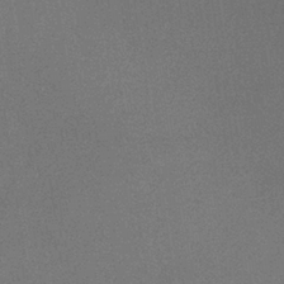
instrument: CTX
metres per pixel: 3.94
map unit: lHb
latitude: -35.8044
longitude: 68.2739
